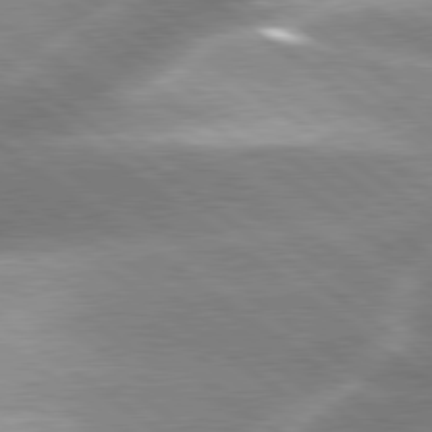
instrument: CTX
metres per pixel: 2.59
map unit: lApd
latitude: 80.2145
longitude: -119.1781
